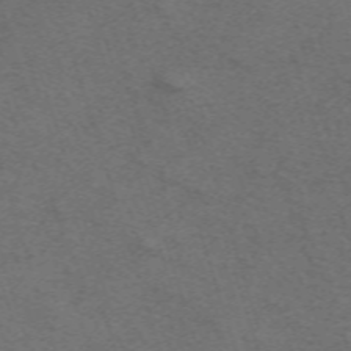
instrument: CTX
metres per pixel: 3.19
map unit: ANa
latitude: 52.1389
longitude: -71.0458
